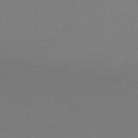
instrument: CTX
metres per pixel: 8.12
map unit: eHh
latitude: -62.4629
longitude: 52.2361
